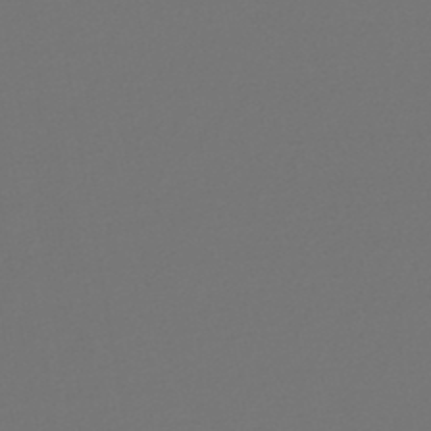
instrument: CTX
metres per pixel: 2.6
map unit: lHb
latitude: -47.2187
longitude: 72.7085
